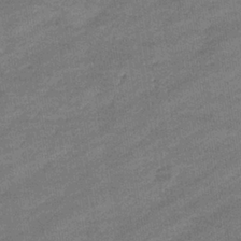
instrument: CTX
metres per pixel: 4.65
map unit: eHb
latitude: -36.7274
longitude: 77.5588
